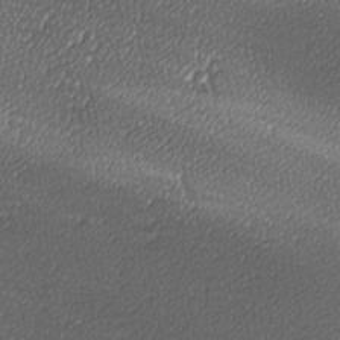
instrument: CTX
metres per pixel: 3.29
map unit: lAa
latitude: -10.6330
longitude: -126.7057
